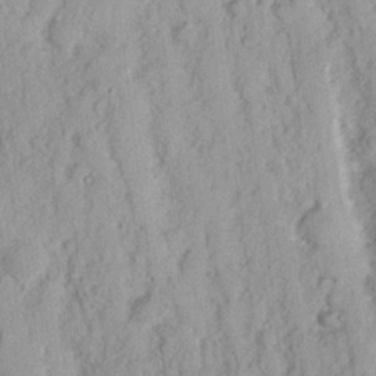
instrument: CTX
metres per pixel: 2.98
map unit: Nhu
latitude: 15.6694
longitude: -73.5749
